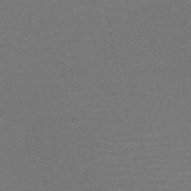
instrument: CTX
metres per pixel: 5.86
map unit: HNb
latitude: -52.1416
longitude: -47.8773
